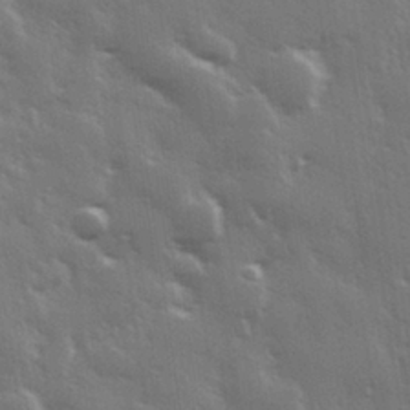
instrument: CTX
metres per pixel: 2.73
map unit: Hve
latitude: 28.8569
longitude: 147.9556
